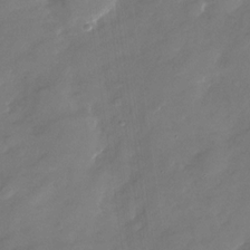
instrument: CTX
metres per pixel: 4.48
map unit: Nhu
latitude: -28.1039
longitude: -73.5749
